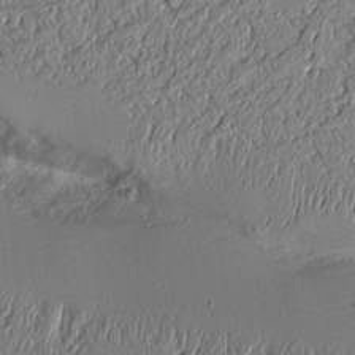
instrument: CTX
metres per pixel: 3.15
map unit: Aa
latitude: 9.4993
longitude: -130.5357
